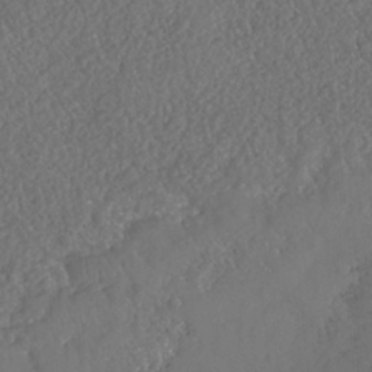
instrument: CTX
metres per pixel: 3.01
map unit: HNhu
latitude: -36.7652
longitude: 33.0487
